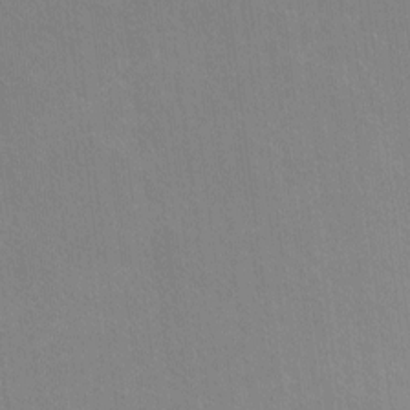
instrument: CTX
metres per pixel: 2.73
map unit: Ht
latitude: -9.4832
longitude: -38.9136
